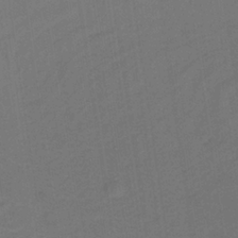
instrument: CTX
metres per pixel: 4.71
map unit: lHb
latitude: -33.5588
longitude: 66.8597
